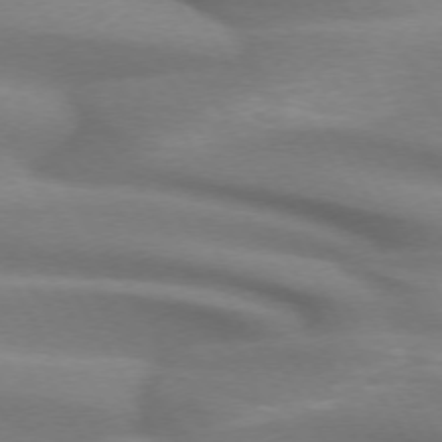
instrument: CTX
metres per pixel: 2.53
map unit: lApd
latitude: 72.1200
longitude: -51.7827
